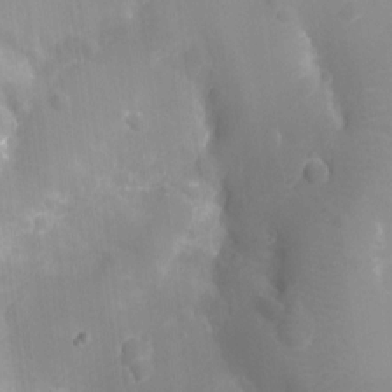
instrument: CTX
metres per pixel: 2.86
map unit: Ht
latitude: -9.9745
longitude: -22.8947
